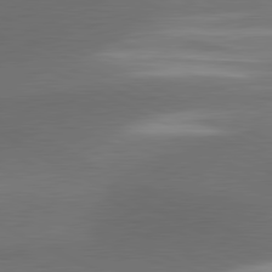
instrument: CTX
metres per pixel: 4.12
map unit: lApd
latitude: 81.3671
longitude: 139.7289
